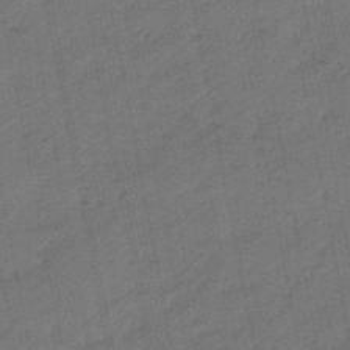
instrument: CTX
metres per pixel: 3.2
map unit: lHb
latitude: -47.8800
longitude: 76.9731
